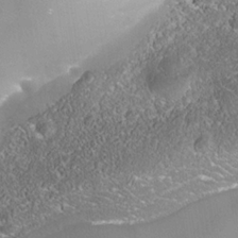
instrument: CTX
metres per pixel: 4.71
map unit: Nhe
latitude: -36.4062
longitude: -118.0444
